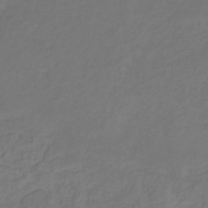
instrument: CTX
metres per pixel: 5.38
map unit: lHb
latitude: -30.7274
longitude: 65.4266
